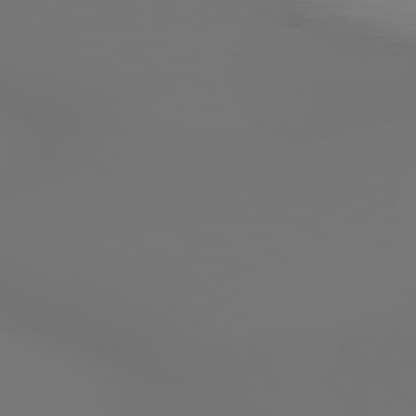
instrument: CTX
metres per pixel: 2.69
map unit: lApd
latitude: 79.1781
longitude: 178.3117
